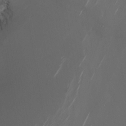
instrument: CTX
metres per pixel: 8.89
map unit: Nhu
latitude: -6.5007
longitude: -90.9325
